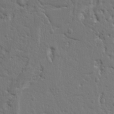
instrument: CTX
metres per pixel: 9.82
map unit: Ht
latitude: 9.5938
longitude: -77.4993
